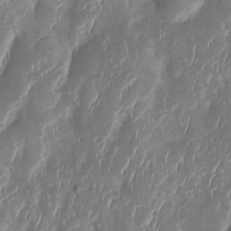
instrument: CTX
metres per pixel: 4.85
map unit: Htu
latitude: 0.9136
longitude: 146.9730
